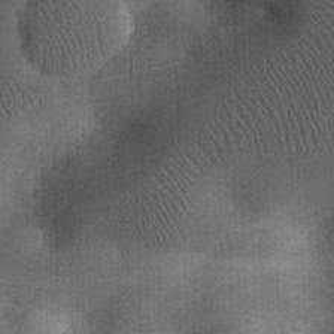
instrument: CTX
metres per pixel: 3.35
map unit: eHh
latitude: 25.6882
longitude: -65.1970
